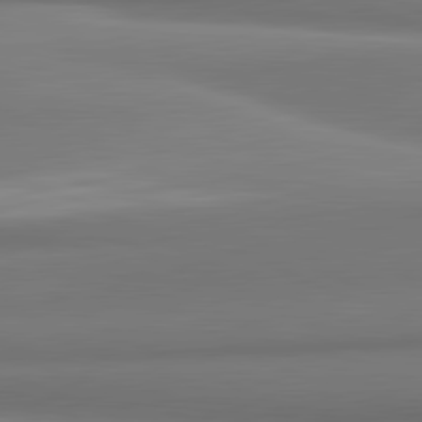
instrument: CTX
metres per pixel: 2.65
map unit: lApd
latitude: 81.8583
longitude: 176.1606
